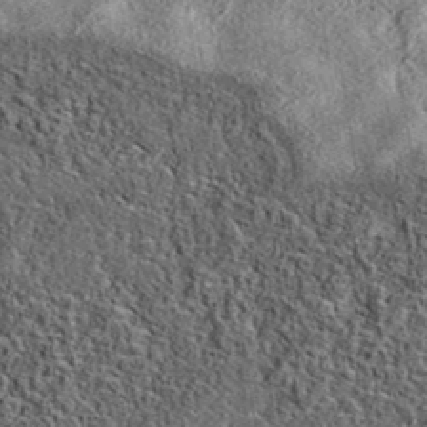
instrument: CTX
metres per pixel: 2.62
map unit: eAb
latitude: 37.4426
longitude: 108.5385
